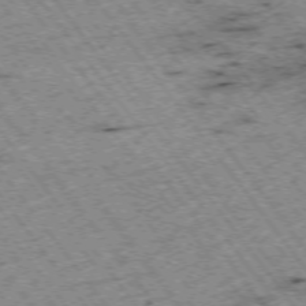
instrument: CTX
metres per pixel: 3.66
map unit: Hpe
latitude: -74.5196
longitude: 4.6707
